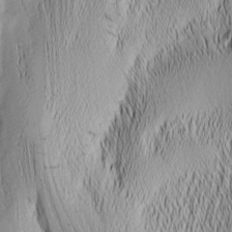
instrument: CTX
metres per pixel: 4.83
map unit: Nhu
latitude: -5.7288
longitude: -152.5168
